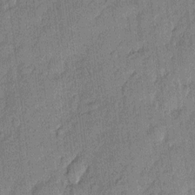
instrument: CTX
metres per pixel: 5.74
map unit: eHh
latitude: 3.7071
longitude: -75.7450
